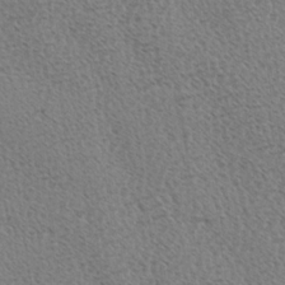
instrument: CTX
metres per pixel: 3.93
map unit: Hve
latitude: 2.8191
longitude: -124.7435
